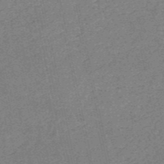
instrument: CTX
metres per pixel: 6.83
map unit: HNb
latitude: -53.4265
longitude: -39.7072
